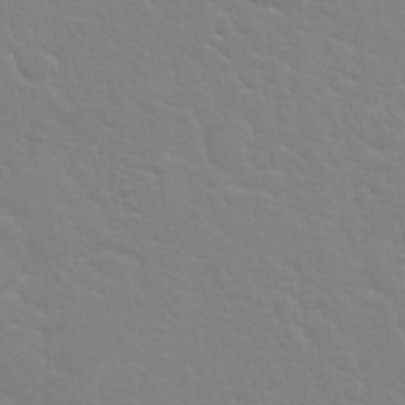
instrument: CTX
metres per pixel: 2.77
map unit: Nhu
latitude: 28.4223
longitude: -54.4790
